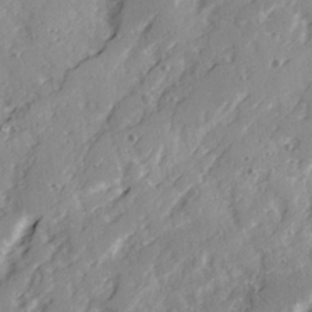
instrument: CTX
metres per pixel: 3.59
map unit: Ave
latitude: 21.3860
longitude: -131.3860
